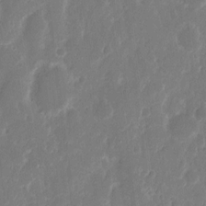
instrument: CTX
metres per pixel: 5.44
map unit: eHh
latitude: 12.8002
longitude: -72.4034
